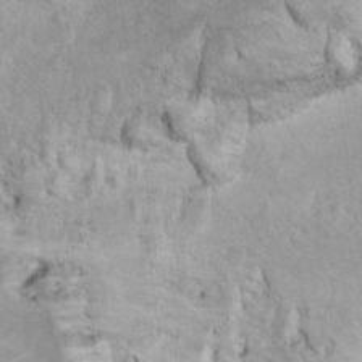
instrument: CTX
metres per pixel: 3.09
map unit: Ht
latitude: 9.5182
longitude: -32.3089
